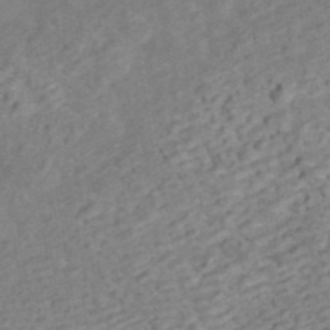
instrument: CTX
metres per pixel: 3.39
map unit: ANa
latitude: 45.8205
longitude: 22.1984
